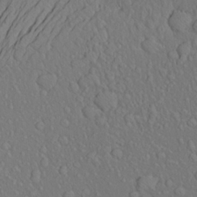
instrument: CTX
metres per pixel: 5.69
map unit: Aa
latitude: 24.5167
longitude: -146.4412
